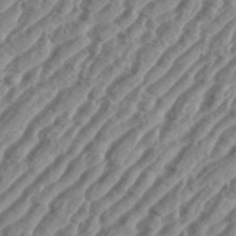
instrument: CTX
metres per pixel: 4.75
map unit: eHh
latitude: 36.5735
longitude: -135.0647
